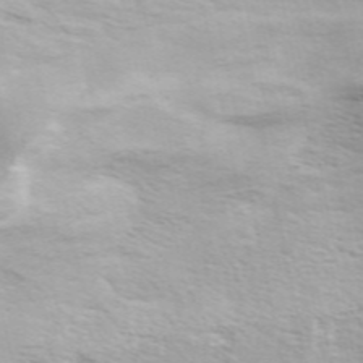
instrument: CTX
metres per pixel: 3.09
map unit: ANa
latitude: 48.4223
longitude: -75.3104
